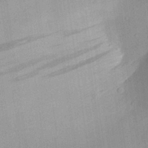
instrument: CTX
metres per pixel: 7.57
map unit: Aa
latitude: 28.7057
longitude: -137.0270
